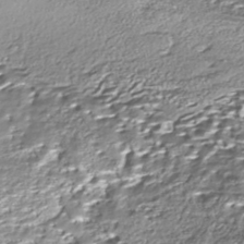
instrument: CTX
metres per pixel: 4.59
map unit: Nhe
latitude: -45.6155
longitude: 152.1228
